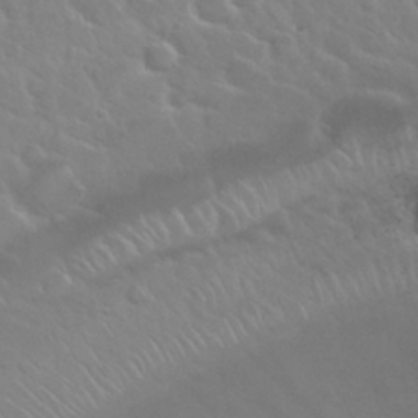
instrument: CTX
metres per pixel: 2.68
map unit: Nhu
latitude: 31.3860
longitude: -50.9135
